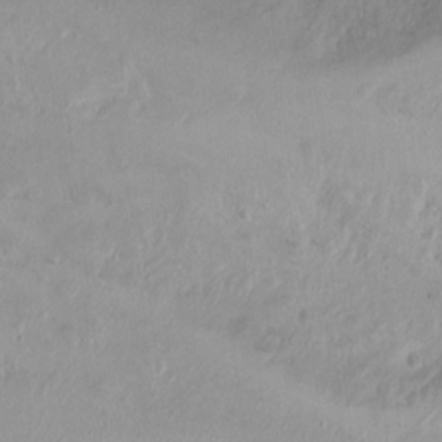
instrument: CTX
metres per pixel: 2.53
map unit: Ht
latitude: -0.5574
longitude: -45.0836
